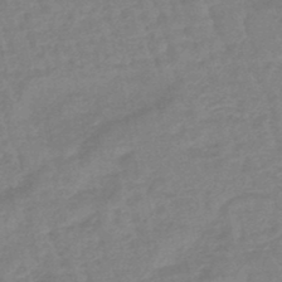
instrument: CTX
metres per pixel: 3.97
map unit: eHb
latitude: -45.8800
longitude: 82.1417
